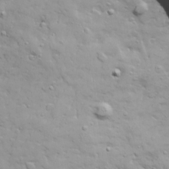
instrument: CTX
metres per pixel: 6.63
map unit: Ave
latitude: 17.8583
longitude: -133.7639
